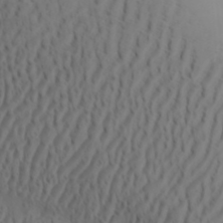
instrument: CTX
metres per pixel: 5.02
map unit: Aa
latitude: 32.0633
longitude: -141.7449
